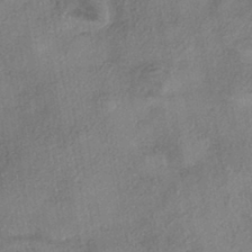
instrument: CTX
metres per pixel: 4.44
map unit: eHh
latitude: -41.4265
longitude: 120.1039
